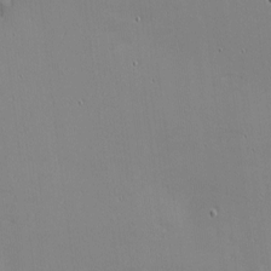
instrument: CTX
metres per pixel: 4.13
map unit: eHh
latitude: -3.3131
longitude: -80.5924
